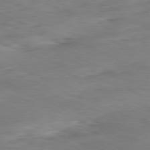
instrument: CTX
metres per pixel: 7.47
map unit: Ap
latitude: -82.1228
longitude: -80.1956
